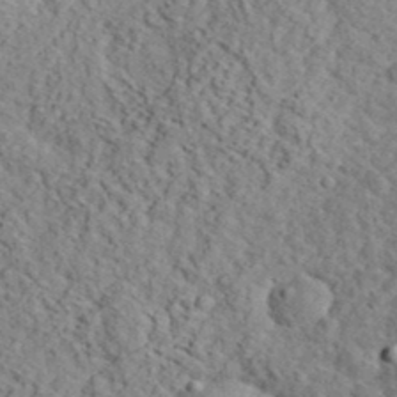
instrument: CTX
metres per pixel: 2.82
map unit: eHh
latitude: 37.6505
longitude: -80.2333
